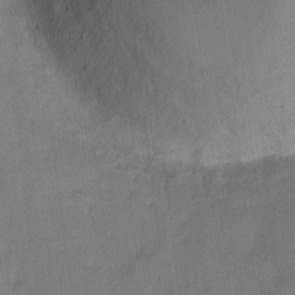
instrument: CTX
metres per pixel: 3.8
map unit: eHh
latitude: 8.4412
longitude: -65.3293
